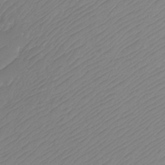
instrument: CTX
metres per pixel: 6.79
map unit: Htu
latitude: -11.5588
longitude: -71.4426
